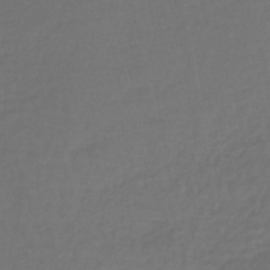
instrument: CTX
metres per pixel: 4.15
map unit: lHb
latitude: -43.4265
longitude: 65.6722
